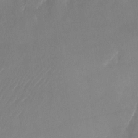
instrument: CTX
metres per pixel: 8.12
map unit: Nhu
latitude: -23.2376
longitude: -71.3670
